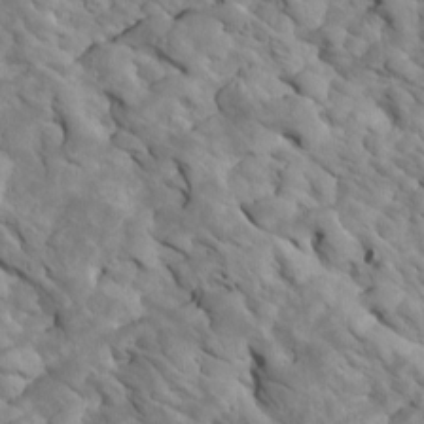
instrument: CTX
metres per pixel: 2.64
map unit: Htu
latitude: 2.1011
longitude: 143.0297
